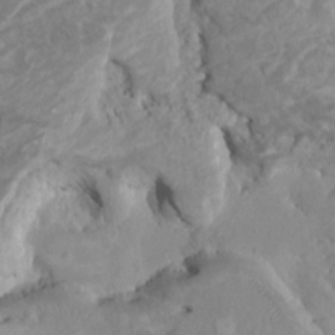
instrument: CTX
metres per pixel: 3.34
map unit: HNhu
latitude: 3.7260
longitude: -3.4426
